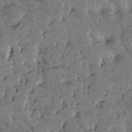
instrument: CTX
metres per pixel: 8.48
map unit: Htu
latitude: -2.7841
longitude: 175.9178
